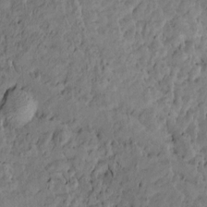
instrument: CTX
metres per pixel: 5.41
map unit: Htu
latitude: -10.1039
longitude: 177.2187
